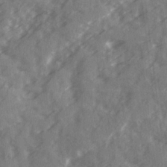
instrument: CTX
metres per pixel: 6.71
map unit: Ave
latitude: 19.4048
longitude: -130.8380
